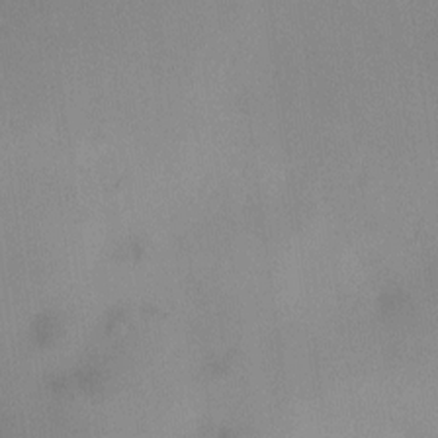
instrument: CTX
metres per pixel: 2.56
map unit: HNhu
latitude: 5.9339
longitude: 9.2943
